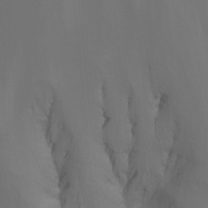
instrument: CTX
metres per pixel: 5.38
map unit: Nhu
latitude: -14.5196
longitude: -55.4426
